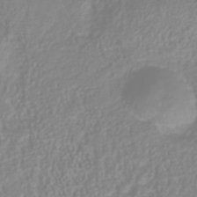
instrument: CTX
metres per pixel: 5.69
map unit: Nhu
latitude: -40.9919
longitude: -84.6491
